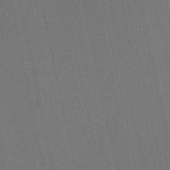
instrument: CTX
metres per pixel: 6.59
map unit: eHb
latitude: -50.7652
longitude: 69.7666
